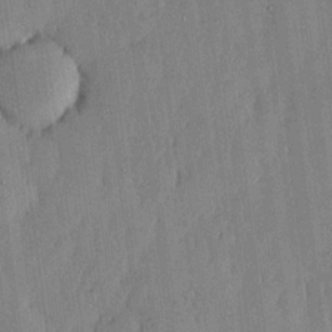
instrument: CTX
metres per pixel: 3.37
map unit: lHvf
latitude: 18.2522
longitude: -115.9339
